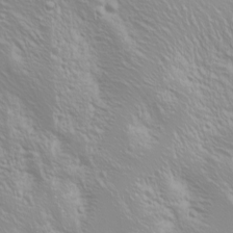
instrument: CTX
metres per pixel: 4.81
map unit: Nhu
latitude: -5.5777
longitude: -79.1592
